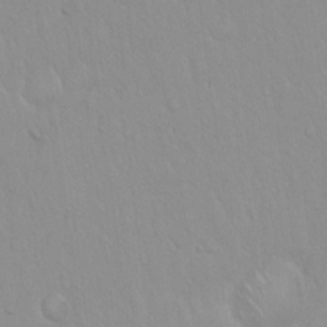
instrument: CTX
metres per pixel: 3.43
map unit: Hto
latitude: 17.0647
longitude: -57.9528
